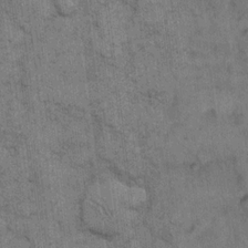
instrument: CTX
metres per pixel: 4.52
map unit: eHh
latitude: 15.4805
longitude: -65.3293
